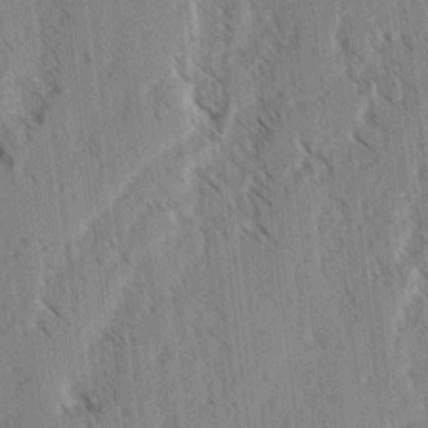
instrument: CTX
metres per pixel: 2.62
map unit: lAvf
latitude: -3.8422
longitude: -114.1010
